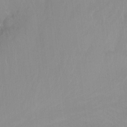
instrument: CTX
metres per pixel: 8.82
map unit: Nhu
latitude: -13.5777
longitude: -57.2725
